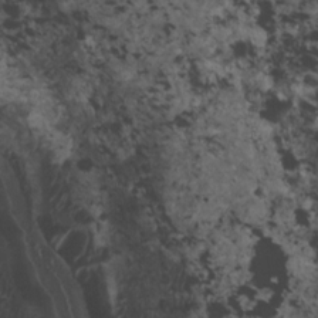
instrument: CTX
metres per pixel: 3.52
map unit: HNhu
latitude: 3.0080
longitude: 4.5196
